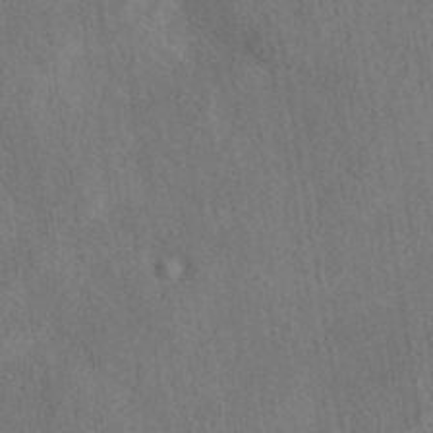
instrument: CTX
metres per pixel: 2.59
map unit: eAb
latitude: 41.0269
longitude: 102.8597
